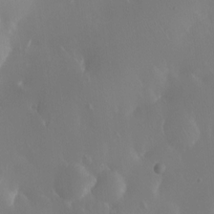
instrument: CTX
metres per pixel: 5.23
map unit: Ht
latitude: -11.5588
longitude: -43.6883
